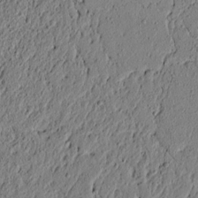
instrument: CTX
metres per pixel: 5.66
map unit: lAvf
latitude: 5.2915
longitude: 165.1431
